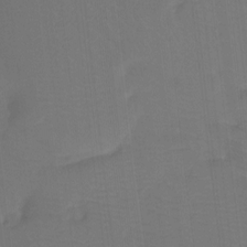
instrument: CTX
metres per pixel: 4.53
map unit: Htu
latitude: -13.5399
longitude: -46.4412
